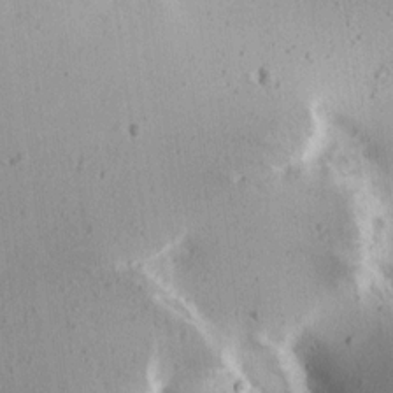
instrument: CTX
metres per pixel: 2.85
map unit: Aa
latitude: 12.8569
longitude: -143.6127
